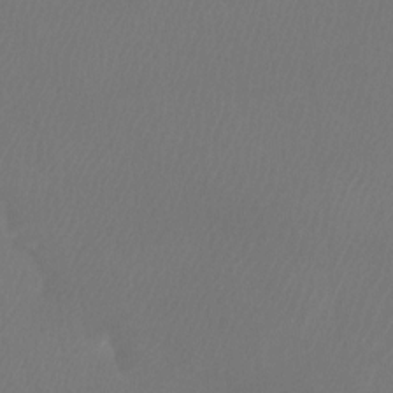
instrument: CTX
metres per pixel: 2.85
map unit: Ht
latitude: -9.6344
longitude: -33.5938
